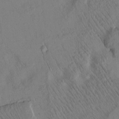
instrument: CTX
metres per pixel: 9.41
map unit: Htu
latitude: 3.2537
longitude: 178.6518
